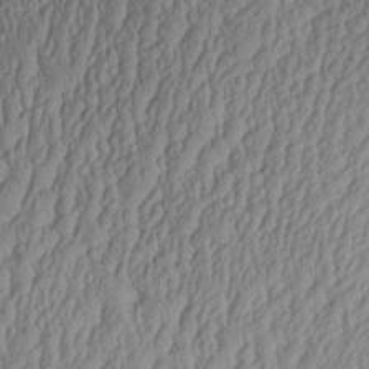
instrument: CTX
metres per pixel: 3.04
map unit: Aa
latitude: 30.1011
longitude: -133.1214
